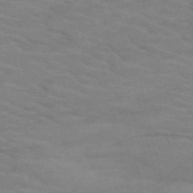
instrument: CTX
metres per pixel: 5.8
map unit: HNb
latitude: -53.1998
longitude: -45.7449
